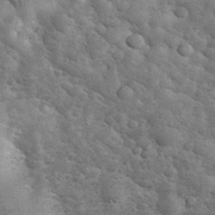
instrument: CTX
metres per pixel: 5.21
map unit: eHh
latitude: 33.8394
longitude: -67.3670
